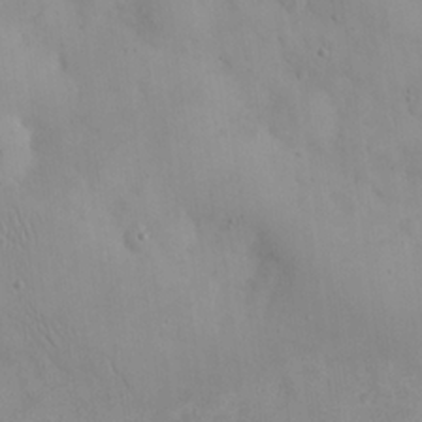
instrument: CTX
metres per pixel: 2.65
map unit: eHh
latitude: 24.5167
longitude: -64.7246
